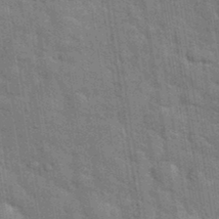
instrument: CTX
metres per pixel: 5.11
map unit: eHh
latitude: 37.1214
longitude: -65.9150
